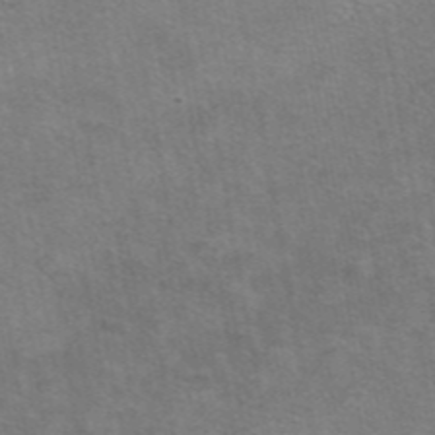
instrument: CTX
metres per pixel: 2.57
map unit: eAb
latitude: 44.8947
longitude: 105.8611
